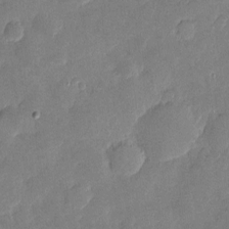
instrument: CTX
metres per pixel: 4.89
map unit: eHh
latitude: 4.1200
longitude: -71.1781
